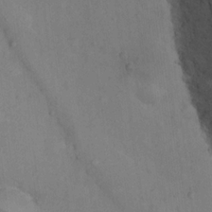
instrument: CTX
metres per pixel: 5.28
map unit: Ht
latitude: 12.8758
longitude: -41.3670
